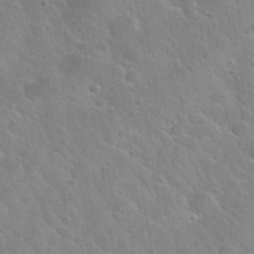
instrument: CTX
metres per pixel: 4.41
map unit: Nhu
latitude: 31.8773
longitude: -54.3089
